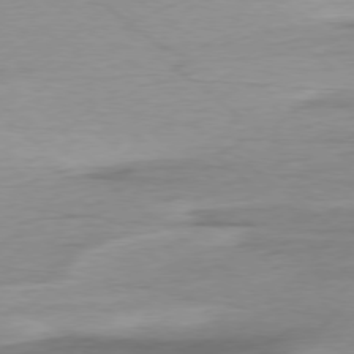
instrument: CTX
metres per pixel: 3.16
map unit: Ap
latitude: -78.4440
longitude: -77.8205
